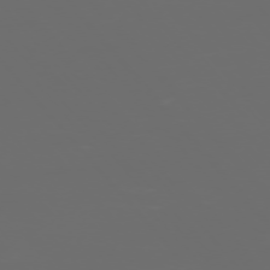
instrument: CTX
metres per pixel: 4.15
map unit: Ap
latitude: -76.2928
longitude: -74.0444
